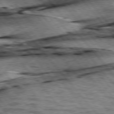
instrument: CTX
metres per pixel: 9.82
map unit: lApd
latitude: 76.4412
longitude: -71.1025
